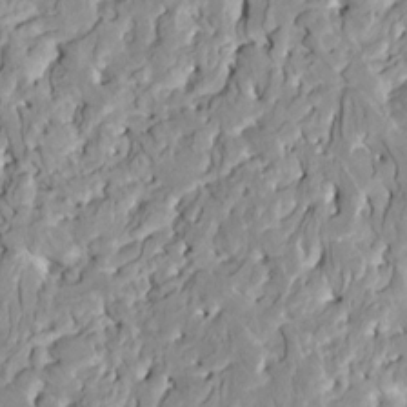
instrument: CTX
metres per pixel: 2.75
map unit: HNhu
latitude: 7.8016
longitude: -2.6301
